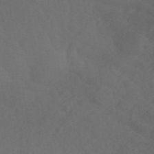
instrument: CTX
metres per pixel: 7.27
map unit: ANa
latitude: 42.1389
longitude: 54.1795
